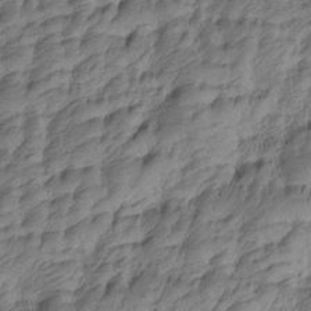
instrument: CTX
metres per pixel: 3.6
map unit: Htu
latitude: -5.1809
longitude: -178.2712
